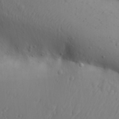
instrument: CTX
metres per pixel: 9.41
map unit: Aa
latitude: 30.9136
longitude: -146.0822
